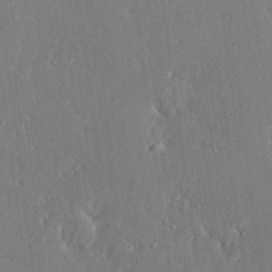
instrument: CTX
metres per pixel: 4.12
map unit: Ave
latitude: 18.2900
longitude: -139.8583
